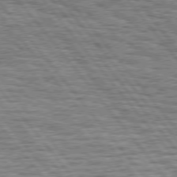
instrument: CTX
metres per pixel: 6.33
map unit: Hpe
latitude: 76.0255
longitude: -136.8947
